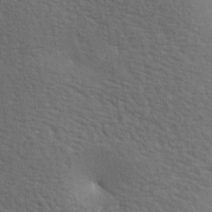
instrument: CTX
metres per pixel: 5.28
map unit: lAa
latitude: -7.4265
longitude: -125.4615
